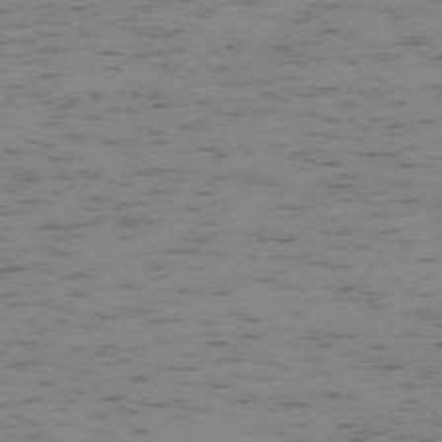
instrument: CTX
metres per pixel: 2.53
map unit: Ap
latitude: -73.7288
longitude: -73.0459
